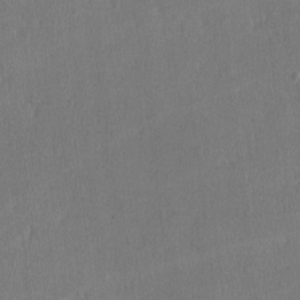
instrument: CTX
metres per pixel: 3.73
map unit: lHvf
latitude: -11.7478
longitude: -100.4034
